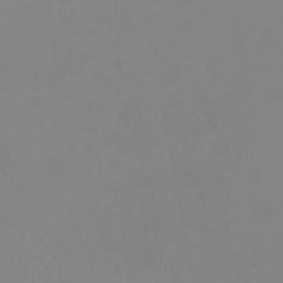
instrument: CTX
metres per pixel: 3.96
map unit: eHb
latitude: -37.8233
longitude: 74.6519
